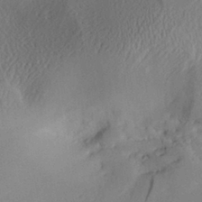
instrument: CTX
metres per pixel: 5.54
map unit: Aa
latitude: 29.0647
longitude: -135.7071
